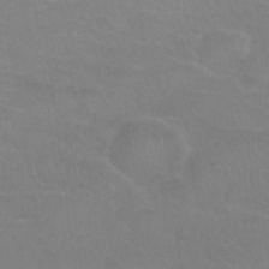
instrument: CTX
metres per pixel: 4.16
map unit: Nhu
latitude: 27.1970
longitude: -54.1956
